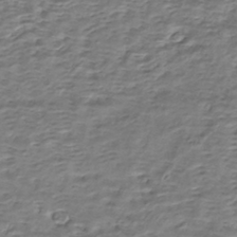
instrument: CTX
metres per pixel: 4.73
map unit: HNhu
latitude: -43.7288
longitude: 106.1606
